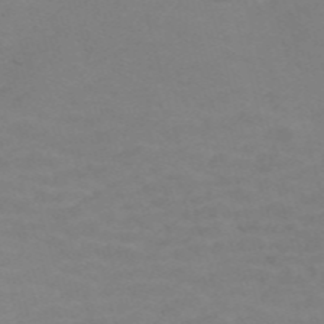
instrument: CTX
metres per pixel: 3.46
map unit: Nve
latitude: -59.4643
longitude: 60.0850
